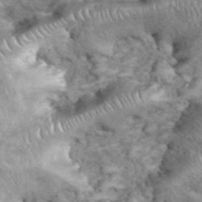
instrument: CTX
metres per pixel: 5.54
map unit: eHh
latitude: 38.7057
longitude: -56.6112
